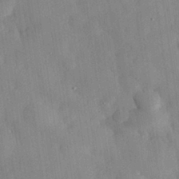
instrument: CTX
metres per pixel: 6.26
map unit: eHh
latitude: 30.4034
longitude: -76.0255
